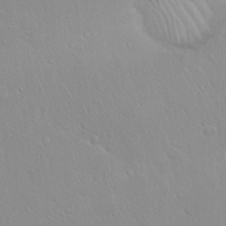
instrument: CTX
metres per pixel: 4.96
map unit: Hto
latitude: 17.6505
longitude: -57.9150
